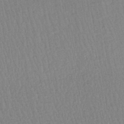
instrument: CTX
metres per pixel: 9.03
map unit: lHb
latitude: -41.7289
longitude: 60.9920
